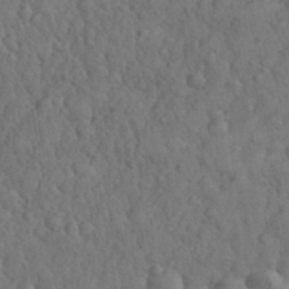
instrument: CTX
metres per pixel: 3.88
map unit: eHh
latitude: 31.7828
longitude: -67.3292
